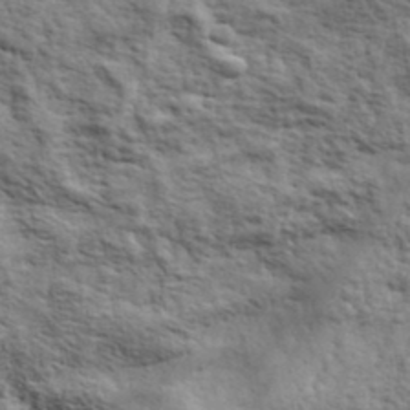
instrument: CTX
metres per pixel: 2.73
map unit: eHh
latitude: 36.8380
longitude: -81.8583
